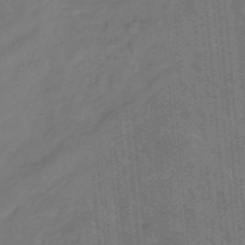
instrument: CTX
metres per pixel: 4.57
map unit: Hve
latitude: -34.4440
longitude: 90.7464
